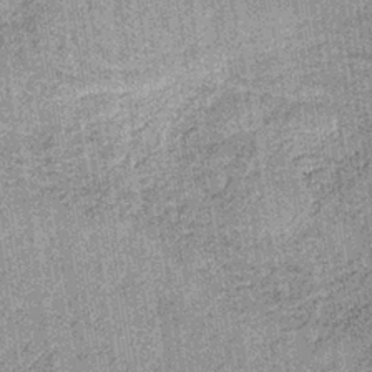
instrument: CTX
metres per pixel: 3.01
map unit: lHb
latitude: -36.2739
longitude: 64.1606
